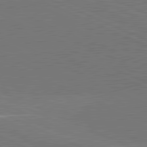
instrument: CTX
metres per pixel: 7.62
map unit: lApd
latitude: 81.8961
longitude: 148.4440
